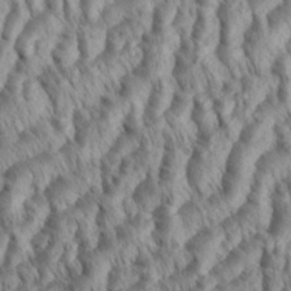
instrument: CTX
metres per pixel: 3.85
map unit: eHh
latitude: 35.6316
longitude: -138.2333
